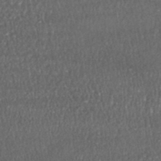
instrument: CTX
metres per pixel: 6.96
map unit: HNhu
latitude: -46.1983
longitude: 104.7463
